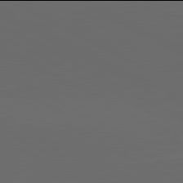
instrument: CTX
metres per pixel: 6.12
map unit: lApd
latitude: 81.9906
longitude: 131.0108
